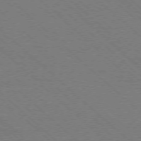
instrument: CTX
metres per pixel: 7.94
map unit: Ap
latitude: -77.4643
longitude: -65.5182
